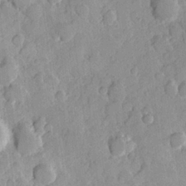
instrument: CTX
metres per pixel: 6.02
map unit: Hve
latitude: 23.8772
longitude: 149.1998
